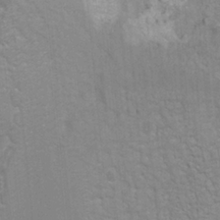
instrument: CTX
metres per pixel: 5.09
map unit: Ht
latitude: 0.7624
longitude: -32.2900
